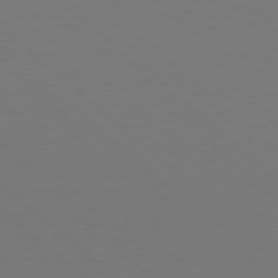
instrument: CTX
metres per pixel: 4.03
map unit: Hpe
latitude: 78.2523
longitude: -162.8758
